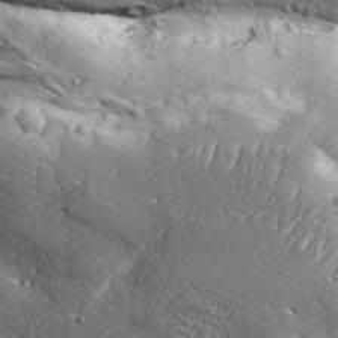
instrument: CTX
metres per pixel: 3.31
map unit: Aa
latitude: 33.9339
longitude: -135.2537
